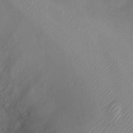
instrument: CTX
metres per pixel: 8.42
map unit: Ht
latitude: -3.8611
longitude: -18.7246
